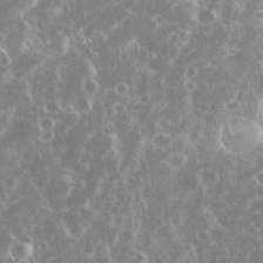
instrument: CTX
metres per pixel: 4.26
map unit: eHh
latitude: 34.7813
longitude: -60.3089
